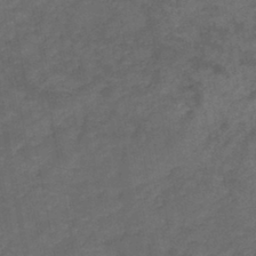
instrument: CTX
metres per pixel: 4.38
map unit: HNb
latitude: -44.1795
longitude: -38.5924
